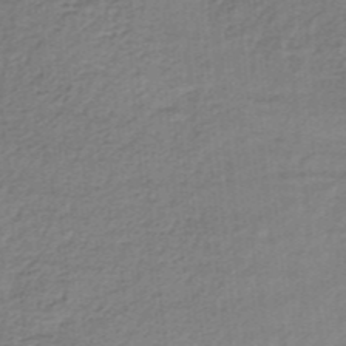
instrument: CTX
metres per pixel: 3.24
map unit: lHb
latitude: -35.5021
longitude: 60.3117
